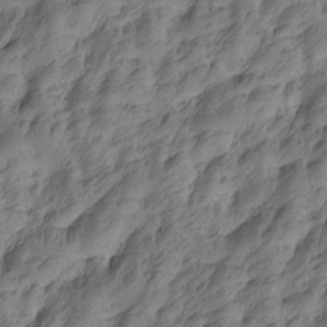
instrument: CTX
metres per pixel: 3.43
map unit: Htu
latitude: -5.1809
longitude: -177.9717
